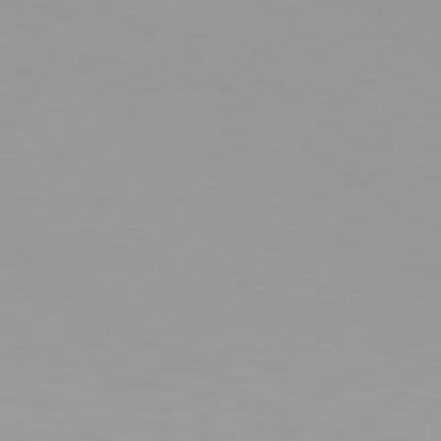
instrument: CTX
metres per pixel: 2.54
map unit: Hpe
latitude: 78.5924
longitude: -142.8380
